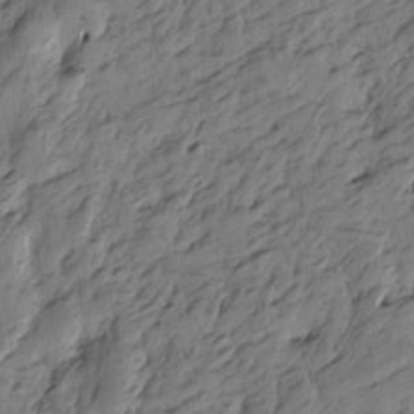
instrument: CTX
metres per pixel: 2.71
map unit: Htu
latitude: -4.9352
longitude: -177.1592
